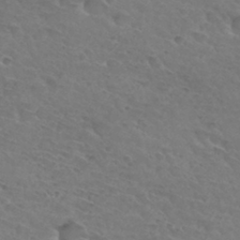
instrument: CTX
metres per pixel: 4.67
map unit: Hto
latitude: 32.1011
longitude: -45.9339
